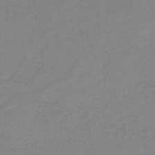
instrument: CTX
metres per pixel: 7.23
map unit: HNb
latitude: -40.9542
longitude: 49.4644
